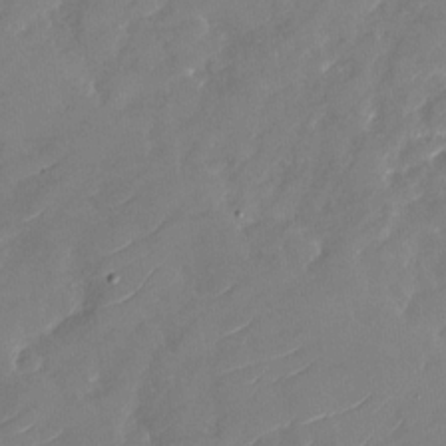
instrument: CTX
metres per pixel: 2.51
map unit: Nhu
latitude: -29.3510
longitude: -72.9892
